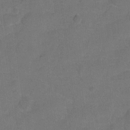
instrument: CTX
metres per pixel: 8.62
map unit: Hto
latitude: 3.2915
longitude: -32.8947
